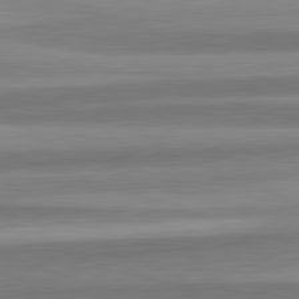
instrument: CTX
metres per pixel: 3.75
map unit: lApd
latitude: 82.6868
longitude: 177.9745
